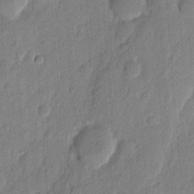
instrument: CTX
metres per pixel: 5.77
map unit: eHh
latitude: 7.2159
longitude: -73.5183
